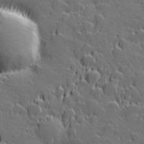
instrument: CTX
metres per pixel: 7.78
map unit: Hve
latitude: 27.5938
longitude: 144.0094
